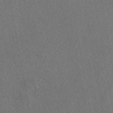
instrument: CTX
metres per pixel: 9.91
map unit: eAb
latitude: 48.9325
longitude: 113.1242
